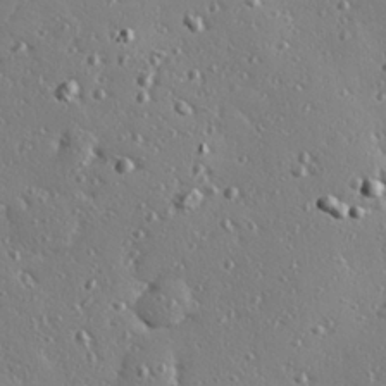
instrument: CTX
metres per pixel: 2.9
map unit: Hve
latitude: 26.4412
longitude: -93.1025
